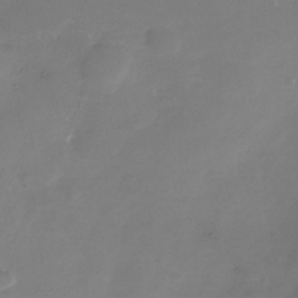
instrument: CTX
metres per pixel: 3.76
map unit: Nhe
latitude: -33.8423
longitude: -87.7072
